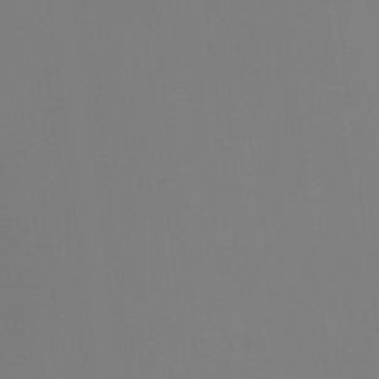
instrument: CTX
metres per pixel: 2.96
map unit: Ht
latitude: -15.9178
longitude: -47.6883
